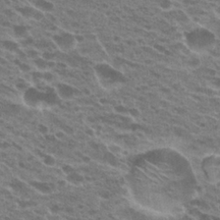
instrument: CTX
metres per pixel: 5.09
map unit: Hto
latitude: 23.8583
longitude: -41.3670
